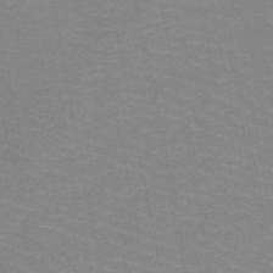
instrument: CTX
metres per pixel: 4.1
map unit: HNb
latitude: -49.2376
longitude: -49.1214
